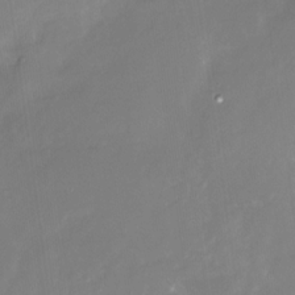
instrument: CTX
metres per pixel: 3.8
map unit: Nhu
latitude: -29.4643
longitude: -78.2712
